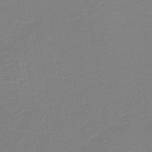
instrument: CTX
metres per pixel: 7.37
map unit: HNb
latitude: -40.9919
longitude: 50.9731
